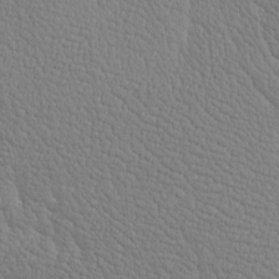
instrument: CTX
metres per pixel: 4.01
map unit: Htu
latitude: -3.8800
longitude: 176.7841
